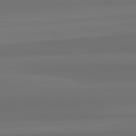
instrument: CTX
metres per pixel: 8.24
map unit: lApd
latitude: 82.2522
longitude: -173.3481
